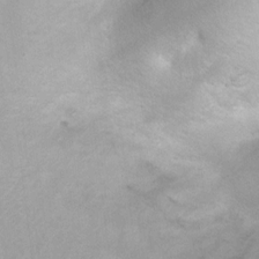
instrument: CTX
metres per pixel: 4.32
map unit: Hto
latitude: 6.9514
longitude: -30.6113
